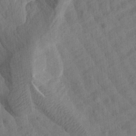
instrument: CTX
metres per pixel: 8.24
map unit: Aa
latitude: 25.3292
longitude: -143.2915
